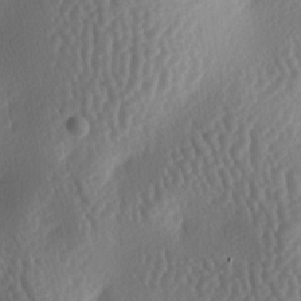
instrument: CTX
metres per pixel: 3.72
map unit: lAa
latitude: -5.8989
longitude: -128.4034
